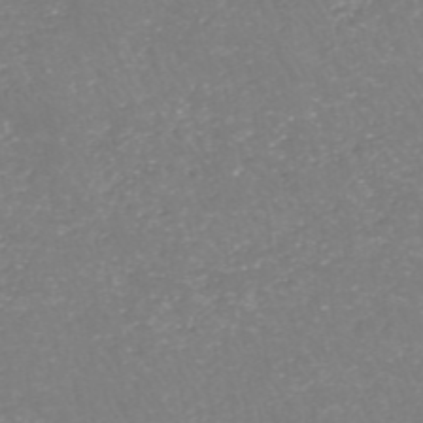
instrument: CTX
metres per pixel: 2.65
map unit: HNhu
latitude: -47.2943
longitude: 29.8800
